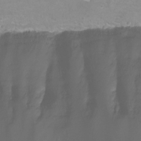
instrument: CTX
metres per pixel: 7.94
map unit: Nhu
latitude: -13.9178
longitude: -54.0255
